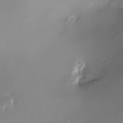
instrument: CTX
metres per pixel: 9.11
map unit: Nhe
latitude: -32.3307
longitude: -117.4049
